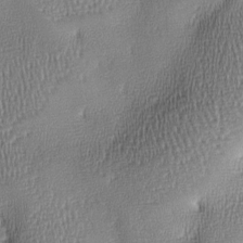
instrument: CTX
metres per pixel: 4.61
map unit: lAa
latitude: -7.8044
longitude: -125.6694
